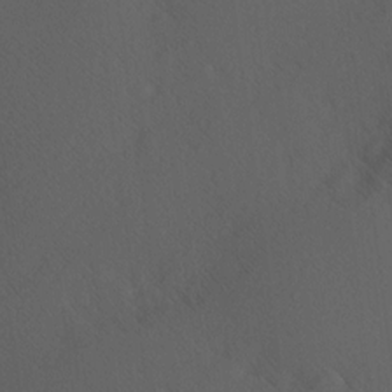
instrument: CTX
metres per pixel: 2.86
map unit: Hve
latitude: 12.4223
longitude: -90.0444
